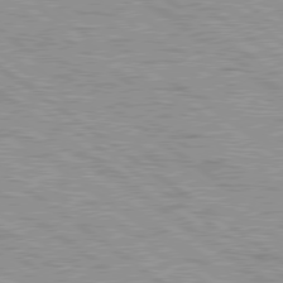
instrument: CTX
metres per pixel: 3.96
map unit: Hpe
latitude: 79.3671
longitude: -154.5924
